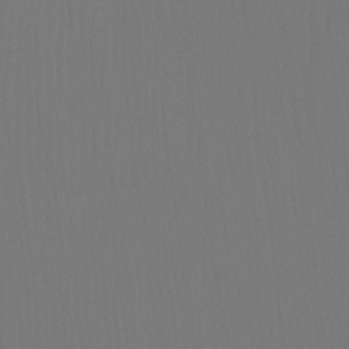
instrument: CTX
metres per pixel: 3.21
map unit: Ht
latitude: -7.7477
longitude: -31.1781
